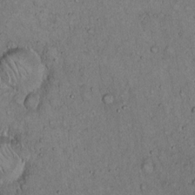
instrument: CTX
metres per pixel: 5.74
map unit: Hto
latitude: 14.7625
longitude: -57.3292
